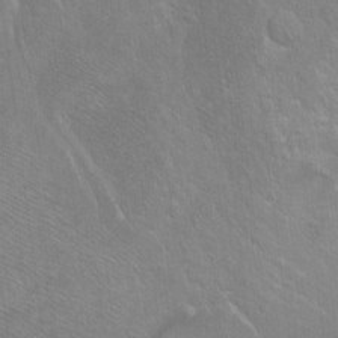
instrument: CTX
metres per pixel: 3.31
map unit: Ht
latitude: -7.2376
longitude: -36.7624
